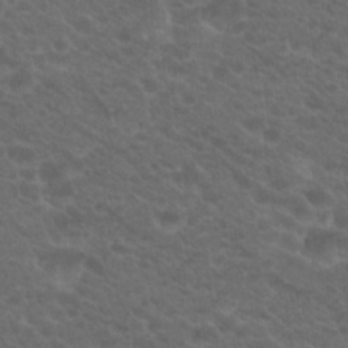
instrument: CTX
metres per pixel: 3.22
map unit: Hto
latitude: 19.9528
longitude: -38.0444
